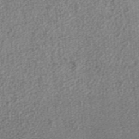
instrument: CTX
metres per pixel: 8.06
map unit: ANa
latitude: 36.1767
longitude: 14.9164
